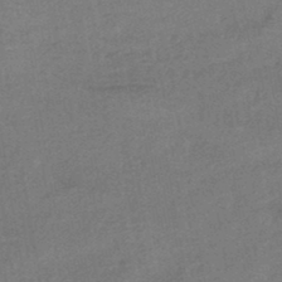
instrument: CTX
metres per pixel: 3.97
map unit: eHb
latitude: -43.1242
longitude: 83.2187
